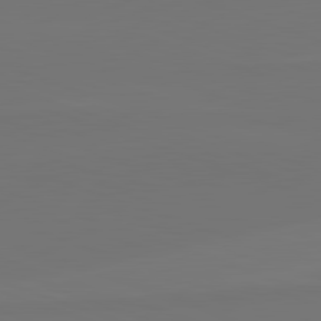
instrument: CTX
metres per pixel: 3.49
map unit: lApd
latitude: 82.2522
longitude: 144.3117
